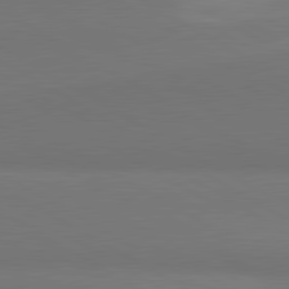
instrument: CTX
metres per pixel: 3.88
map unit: lApd
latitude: 81.2348
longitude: 160.0283
